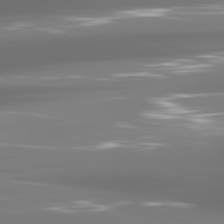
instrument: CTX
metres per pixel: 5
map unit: lApd
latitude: 81.5371
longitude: -136.2712
